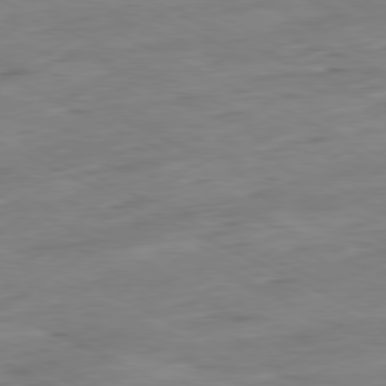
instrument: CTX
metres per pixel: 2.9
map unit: Ap
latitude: -81.0109
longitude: -82.2711
